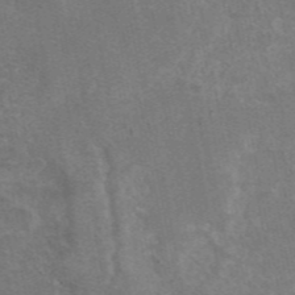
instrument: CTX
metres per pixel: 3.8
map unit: eAb
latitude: 47.1970
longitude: 104.6140
